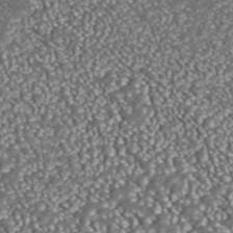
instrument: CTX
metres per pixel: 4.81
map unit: ANa
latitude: 43.8017
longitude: 36.7274
